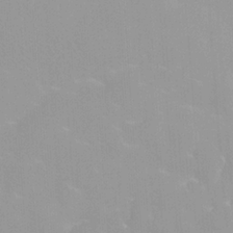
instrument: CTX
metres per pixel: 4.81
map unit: HNhu
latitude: 0.8758
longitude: -3.9339
